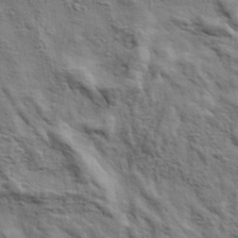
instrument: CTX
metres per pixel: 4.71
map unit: eHh
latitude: 37.1026
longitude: -81.8394
